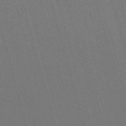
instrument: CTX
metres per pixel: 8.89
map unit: Nve
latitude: -59.6721
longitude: 62.9541
